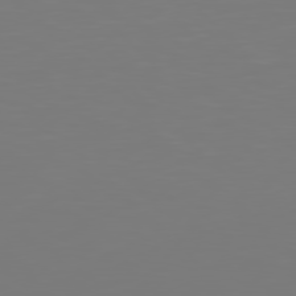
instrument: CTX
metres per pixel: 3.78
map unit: Hpe
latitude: 77.4426
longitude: -176.7813
